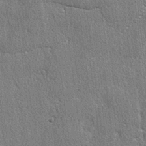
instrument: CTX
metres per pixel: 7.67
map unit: lAvf
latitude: -5.3698
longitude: -109.4615
